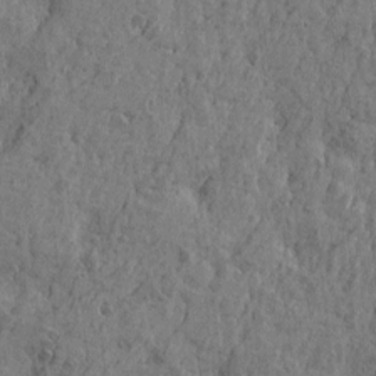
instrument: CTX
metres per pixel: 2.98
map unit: Htu
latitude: -5.5588
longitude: 179.8422
